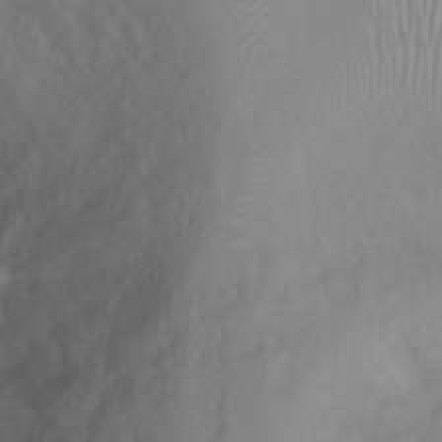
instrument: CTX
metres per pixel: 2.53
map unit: Ht
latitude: 1.1781
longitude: -36.6302
